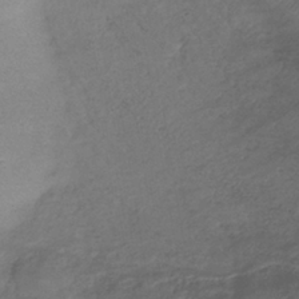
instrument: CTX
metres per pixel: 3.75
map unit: lHb
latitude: -38.8219
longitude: 75.1620
